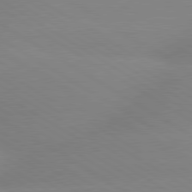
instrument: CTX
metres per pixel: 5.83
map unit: lApd
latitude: 80.0444
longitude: -152.4979
